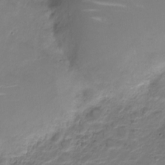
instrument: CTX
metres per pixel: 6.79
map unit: Nve
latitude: -20.2361
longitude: 105.3320
